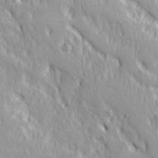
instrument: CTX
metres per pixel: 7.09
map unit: Ave
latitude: 21.8395
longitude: -134.5923
